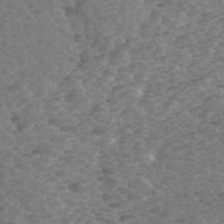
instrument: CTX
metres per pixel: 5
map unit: ANa
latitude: 44.2900
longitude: 24.8975
